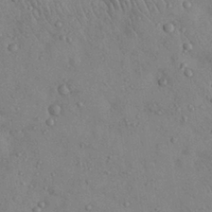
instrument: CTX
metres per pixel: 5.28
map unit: Nhu
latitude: 28.5734
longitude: -70.7057
